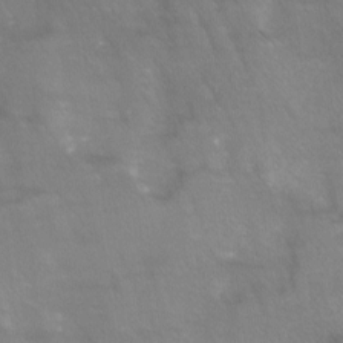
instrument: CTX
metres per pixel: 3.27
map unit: Ave
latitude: 8.3845
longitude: -104.9514
